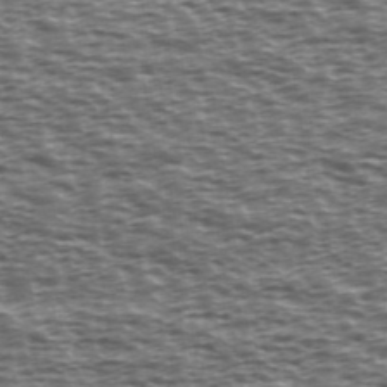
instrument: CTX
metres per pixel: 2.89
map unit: Ave
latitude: 38.7813
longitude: -112.8380
